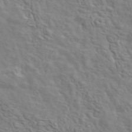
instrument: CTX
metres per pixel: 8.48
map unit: ANa
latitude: 47.2537
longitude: -83.2348
